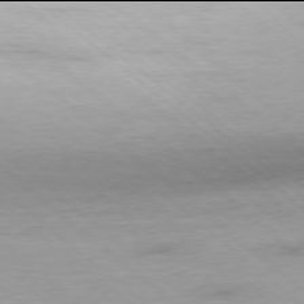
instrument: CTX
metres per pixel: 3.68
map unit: Ap
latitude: -78.0094
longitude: -93.0458
